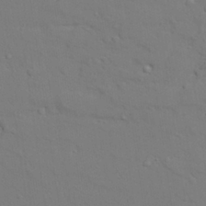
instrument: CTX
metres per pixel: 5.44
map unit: lAvf
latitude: 28.5546
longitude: -108.7057
